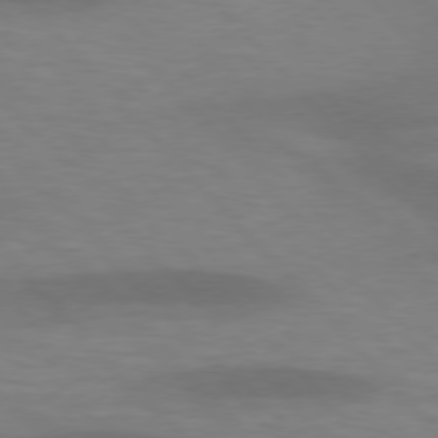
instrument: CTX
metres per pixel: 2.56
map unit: lApd
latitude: 76.7057
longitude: -59.0270
